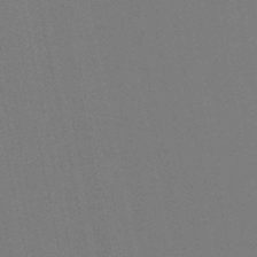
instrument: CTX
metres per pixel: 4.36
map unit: eHb
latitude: -50.7652
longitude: 71.8422
